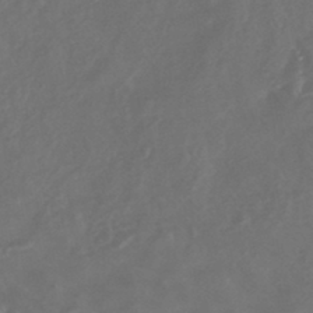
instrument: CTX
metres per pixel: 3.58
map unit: HNhu
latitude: -43.6532
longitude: 91.2187
